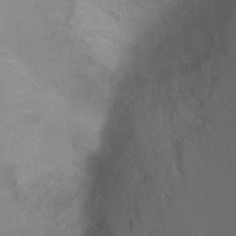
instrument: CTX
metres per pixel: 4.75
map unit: Hto
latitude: 3.3292
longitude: -32.5924
